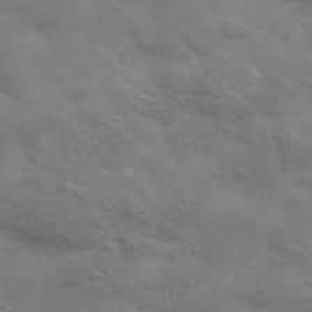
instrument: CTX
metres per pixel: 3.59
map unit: Aa
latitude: 33.5371
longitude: -133.8961
